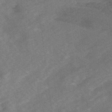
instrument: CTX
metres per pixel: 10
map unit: Ave
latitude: 1.3292
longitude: -111.5560
